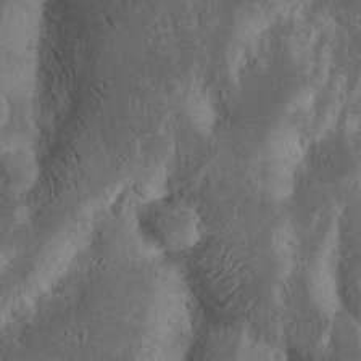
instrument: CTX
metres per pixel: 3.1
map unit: Nhu
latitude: 15.6316
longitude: -74.4034
